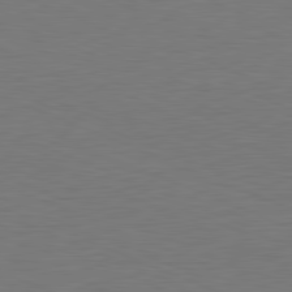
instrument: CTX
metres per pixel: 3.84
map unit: Hpe
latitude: -81.7667
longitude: 8.3684
